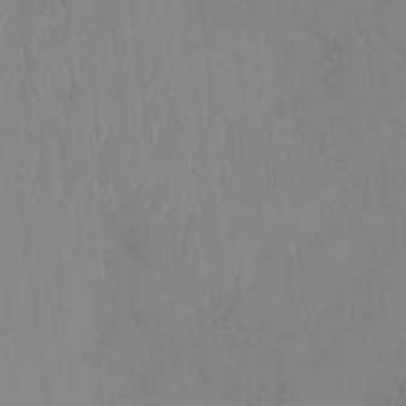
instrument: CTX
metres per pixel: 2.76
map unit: Ht
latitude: -14.6708
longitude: -50.2333
